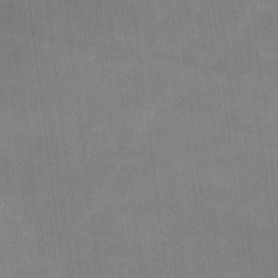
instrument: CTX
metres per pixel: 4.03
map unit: lHvf
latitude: -10.0472
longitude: -101.3293
